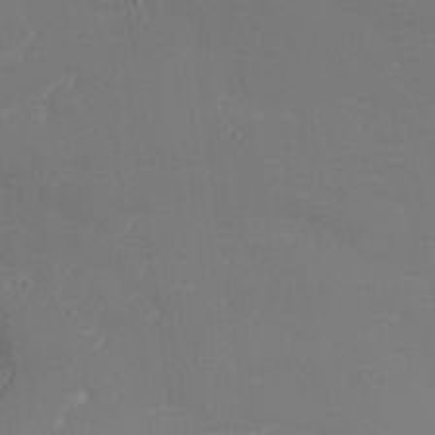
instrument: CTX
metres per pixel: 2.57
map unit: Nhu
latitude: 24.5734
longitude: -61.8016
